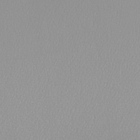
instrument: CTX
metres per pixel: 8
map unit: eHh
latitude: -8.2361
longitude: -70.8947
